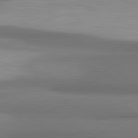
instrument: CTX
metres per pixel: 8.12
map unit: lApd
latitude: 81.4237
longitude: 171.3132
